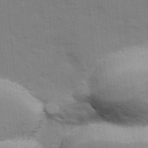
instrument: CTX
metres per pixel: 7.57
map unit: Ave
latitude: 13.0837
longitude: -102.3467
